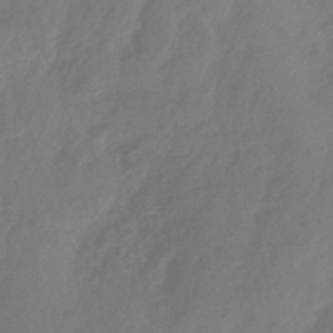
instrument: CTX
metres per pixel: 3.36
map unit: HNhu
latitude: -43.2187
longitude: 91.3510
